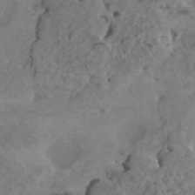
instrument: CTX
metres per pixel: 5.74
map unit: HNhu
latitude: 7.0458
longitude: -0.8380
